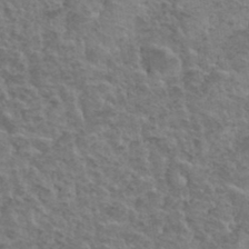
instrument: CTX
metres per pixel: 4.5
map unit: Hto
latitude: 35.1781
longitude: -51.4237
